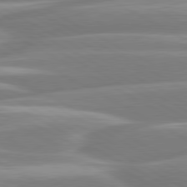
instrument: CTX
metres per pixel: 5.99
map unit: lApd
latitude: 80.5924
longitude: -129.1592
